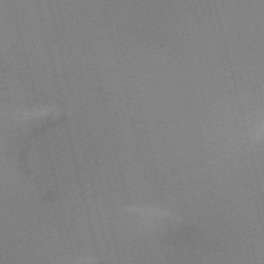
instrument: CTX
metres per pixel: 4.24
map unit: HNb
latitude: -53.1053
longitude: -46.9325
